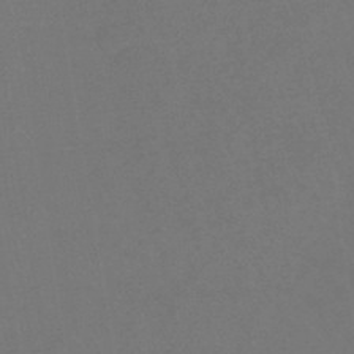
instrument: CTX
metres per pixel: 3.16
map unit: eHb
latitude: -43.9745
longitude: 88.9352
